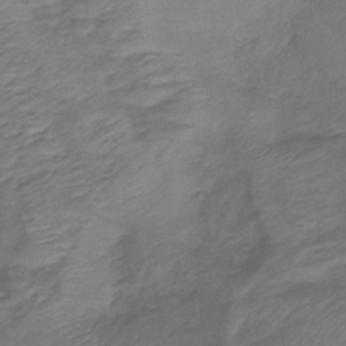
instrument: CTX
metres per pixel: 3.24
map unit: lHb
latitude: -39.7100
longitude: 75.1998
